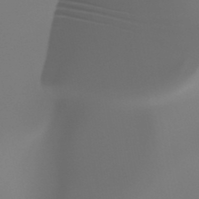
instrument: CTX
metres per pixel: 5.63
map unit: HNhu
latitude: -47.6722
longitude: 30.1983
